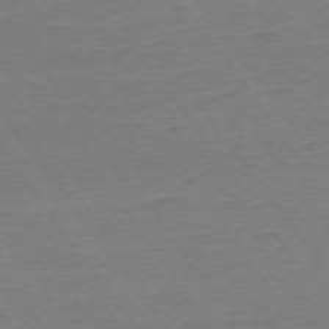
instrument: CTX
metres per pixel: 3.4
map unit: Ap
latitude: -74.6141
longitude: -82.8569
